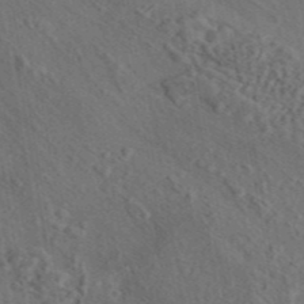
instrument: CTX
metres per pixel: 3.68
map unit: eAb
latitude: 43.7261
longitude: 114.8030
